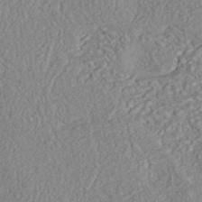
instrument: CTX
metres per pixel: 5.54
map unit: eHh
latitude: -42.8219
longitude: 118.1228
